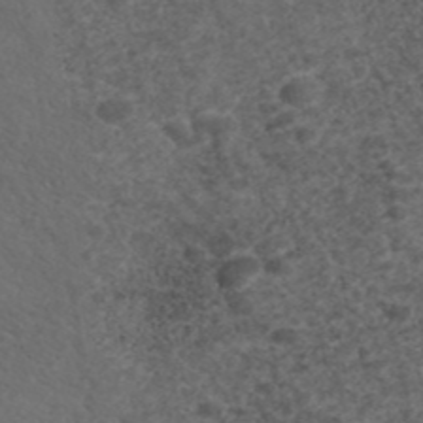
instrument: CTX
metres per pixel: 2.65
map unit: ANa
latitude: 41.8205
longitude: 26.8219
